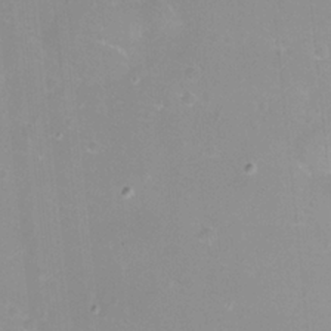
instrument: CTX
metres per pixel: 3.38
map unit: eHh
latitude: -12.1417
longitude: -60.9324
